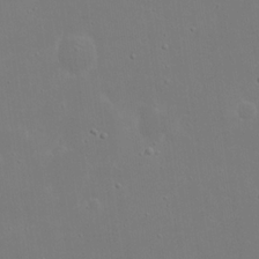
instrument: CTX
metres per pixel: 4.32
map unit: eHh
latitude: 18.7813
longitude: -71.8394
